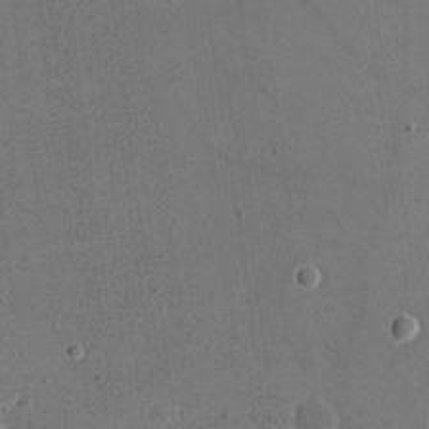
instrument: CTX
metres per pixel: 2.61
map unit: eHh
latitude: 19.3103
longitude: -68.7813
